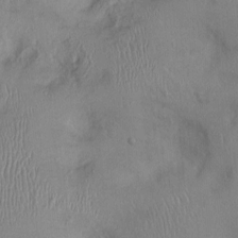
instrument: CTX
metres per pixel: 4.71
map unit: Ht
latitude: 0.2900
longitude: -13.6694
